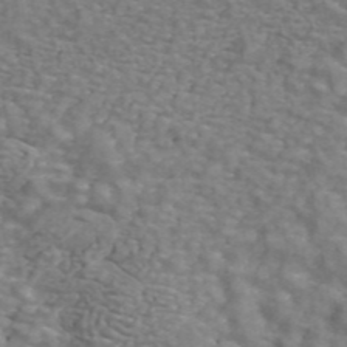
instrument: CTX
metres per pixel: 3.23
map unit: ANa
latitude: 44.2144
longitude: 25.4832
